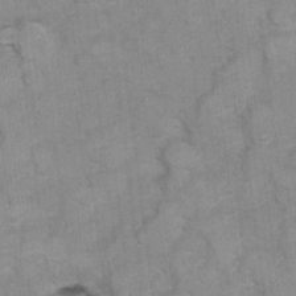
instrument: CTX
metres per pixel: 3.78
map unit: Hto
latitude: 6.3656
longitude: -36.9136
